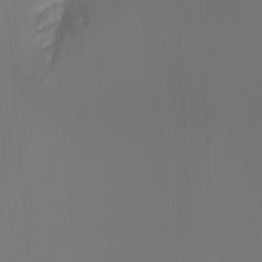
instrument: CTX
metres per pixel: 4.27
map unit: Ht
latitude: -12.4062
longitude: -48.4223
